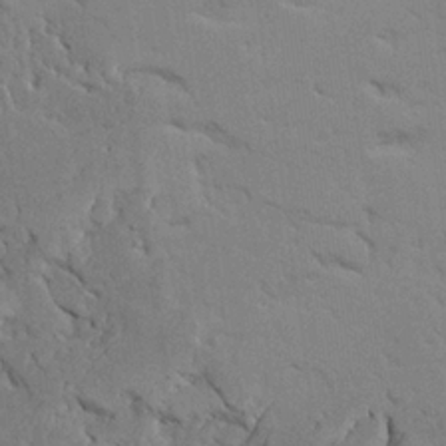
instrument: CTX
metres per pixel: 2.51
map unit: Ave
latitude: 23.8016
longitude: -130.6869
